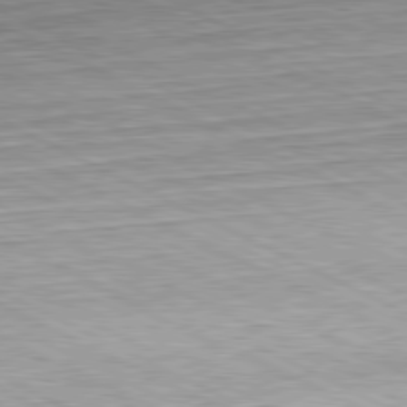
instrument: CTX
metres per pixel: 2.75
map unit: Hpe
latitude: -81.4455
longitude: 9.9745
